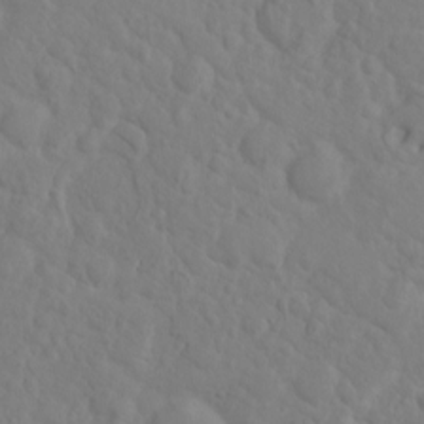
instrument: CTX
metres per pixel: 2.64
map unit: eHh
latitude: 1.0269
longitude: -56.3467
